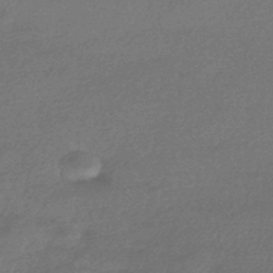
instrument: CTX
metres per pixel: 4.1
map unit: HNhu
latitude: -43.5588
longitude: 93.4643
